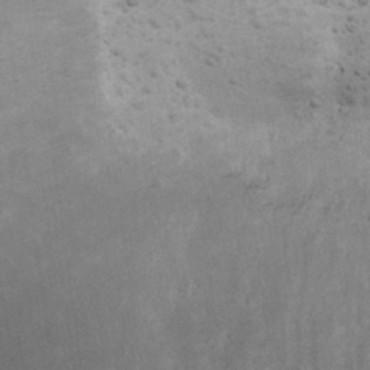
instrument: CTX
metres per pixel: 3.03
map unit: Nhu
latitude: 22.2145
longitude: -71.7072
